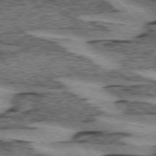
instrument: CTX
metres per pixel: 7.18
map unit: lApd
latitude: 75.0647
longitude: -78.4412
